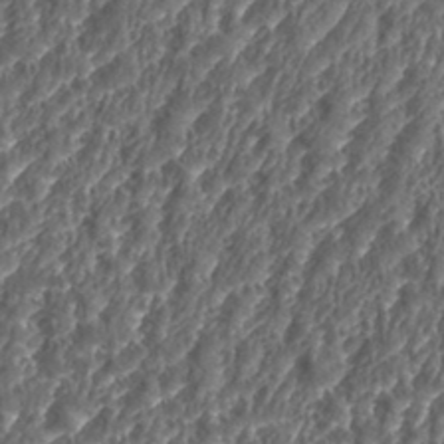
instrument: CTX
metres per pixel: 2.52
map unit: eHh
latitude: 34.9513
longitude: -137.8961
